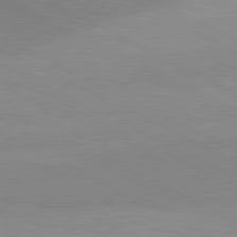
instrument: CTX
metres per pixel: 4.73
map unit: lApd
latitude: 80.8947
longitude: 157.0486
